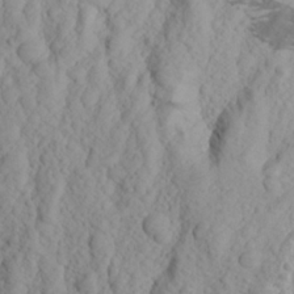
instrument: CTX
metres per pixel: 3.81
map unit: Aa
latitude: 24.3467
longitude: -144.1578
